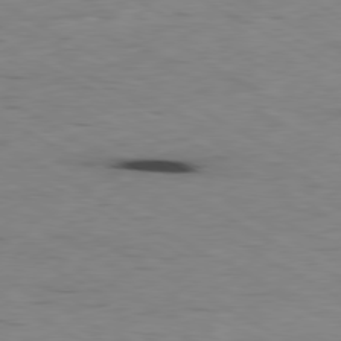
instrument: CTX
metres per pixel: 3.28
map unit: Ap
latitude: -80.5952
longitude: -93.2726
